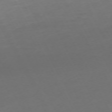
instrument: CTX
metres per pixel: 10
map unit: Ap
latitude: -74.1039
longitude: -69.8583
